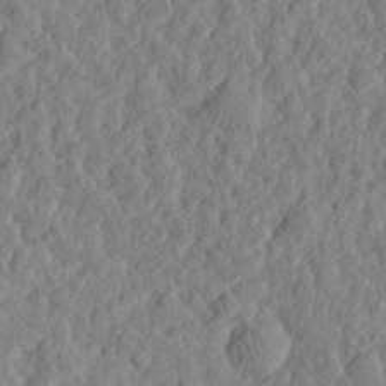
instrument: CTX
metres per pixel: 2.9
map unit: eHh
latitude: 27.9528
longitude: -76.8947
